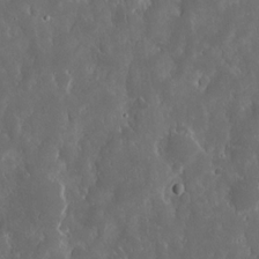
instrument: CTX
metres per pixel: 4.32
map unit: eHh
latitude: 15.2915
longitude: -73.1215
